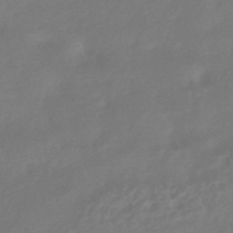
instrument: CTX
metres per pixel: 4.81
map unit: HNhu
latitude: -43.2753
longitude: 92.3873
